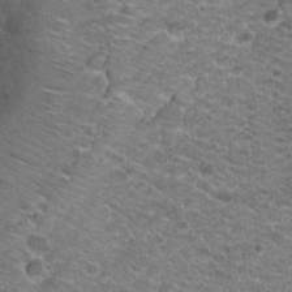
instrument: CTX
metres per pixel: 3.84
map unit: Hto
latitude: 19.7260
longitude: -37.5371
